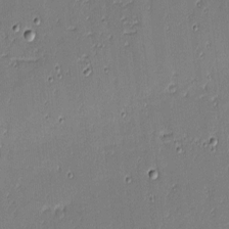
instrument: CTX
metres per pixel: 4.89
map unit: eHh
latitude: -3.6721
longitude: -82.4034
